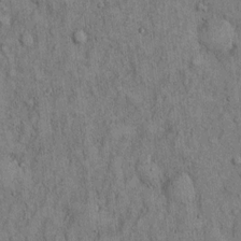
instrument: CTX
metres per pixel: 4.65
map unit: Hto
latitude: 13.1403
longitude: -58.6491
